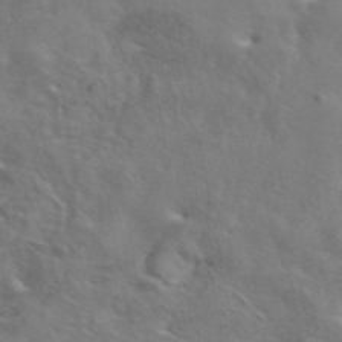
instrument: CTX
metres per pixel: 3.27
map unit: eAb
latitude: 44.9325
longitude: 125.3887
